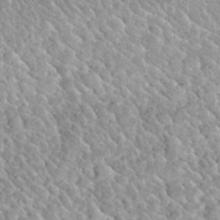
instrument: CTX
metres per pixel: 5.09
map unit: Nhu
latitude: 29.8205
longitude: -53.8772
